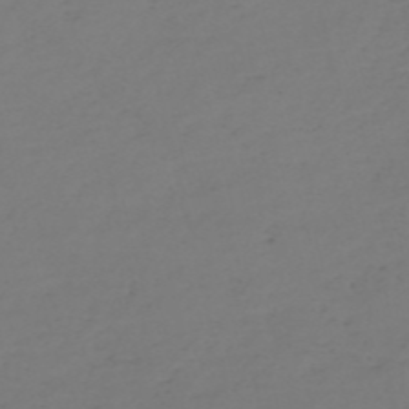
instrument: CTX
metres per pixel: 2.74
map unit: eHh
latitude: -54.8975
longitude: -91.6127
